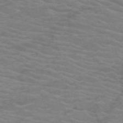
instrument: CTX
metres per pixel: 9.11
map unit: HNb
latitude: -53.7855
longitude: -45.6127
